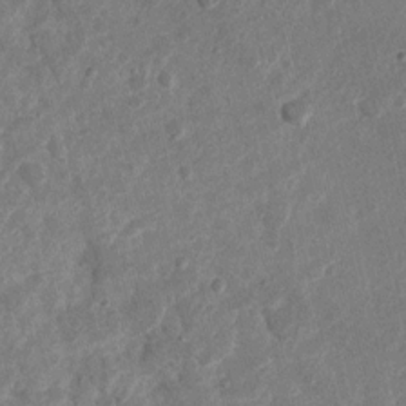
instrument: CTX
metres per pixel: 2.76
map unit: Nhu
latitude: 3.9150
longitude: -16.3845
